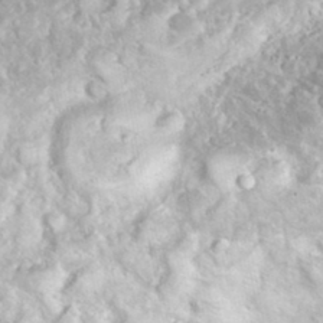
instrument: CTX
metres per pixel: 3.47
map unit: eHh
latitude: 35.4993
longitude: -61.6883
